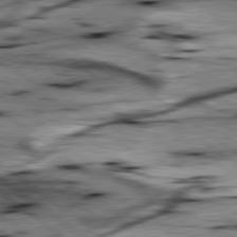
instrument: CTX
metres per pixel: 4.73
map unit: lApd
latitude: 79.4805
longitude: -48.1011
